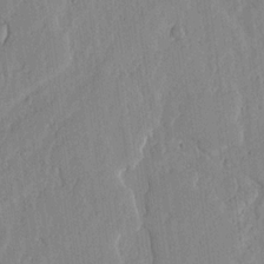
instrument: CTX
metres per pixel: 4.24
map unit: lHvf
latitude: 18.1955
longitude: -116.6302
